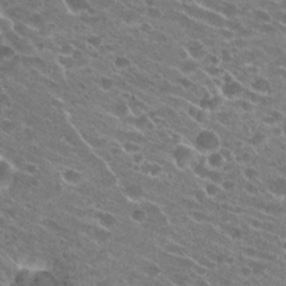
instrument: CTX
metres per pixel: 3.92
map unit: Hto
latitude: 24.1011
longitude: -41.7638
